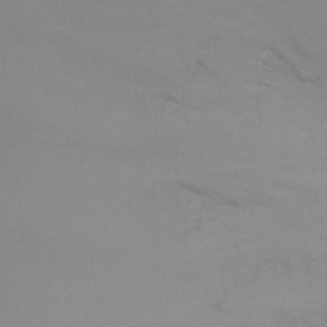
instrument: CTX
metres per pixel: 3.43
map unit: Ht
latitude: -9.2187
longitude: -33.0081
